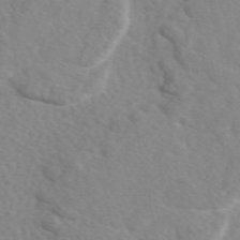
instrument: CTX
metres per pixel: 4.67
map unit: eAb
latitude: 49.6694
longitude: 117.5777
